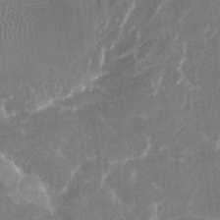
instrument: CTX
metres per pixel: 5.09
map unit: Nhu
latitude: -29.8800
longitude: -71.3481
